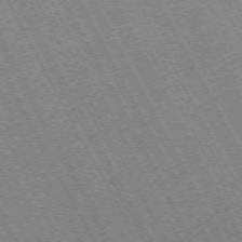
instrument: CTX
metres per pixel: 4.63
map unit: Hpe
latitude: -72.3117
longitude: 10.7841
